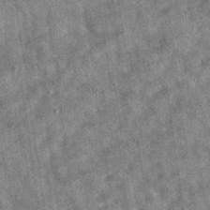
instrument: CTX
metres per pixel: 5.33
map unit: eAb
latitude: 35.9150
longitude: 115.0108
